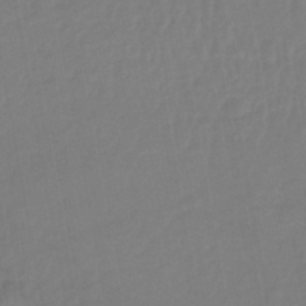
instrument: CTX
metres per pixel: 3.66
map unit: HNhu
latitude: -46.5196
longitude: 92.6896
